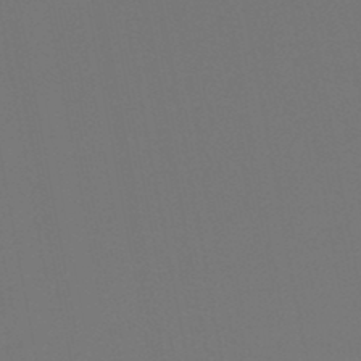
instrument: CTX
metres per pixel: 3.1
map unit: lHb
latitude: -47.2943
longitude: 68.5762
